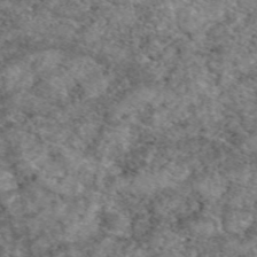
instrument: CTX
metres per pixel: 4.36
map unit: eAb
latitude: 49.6127
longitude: 109.8800
